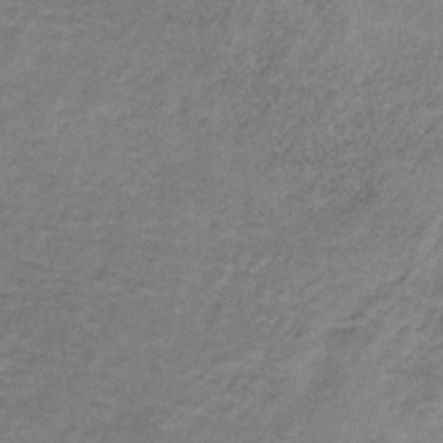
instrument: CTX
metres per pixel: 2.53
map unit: HNb
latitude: -32.8597
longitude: 58.1983
